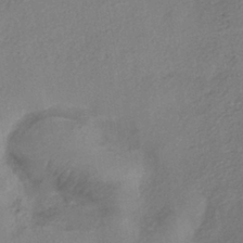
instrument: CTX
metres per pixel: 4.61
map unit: eHh
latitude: -41.3887
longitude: 119.3699
